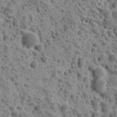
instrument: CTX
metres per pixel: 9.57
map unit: Ave
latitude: 11.0081
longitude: -105.4805
